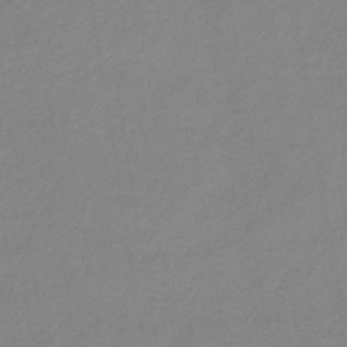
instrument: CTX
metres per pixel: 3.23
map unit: lHb
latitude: -40.1039
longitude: 74.2362
